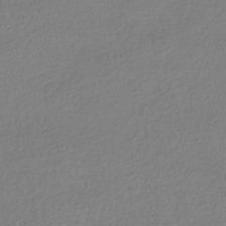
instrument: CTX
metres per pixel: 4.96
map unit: HNhu
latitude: -42.2172
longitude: 97.2754
